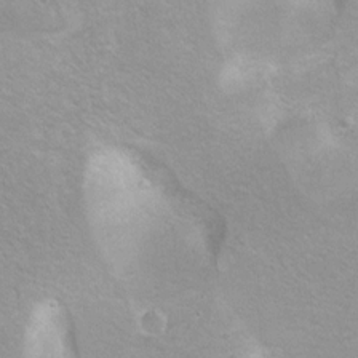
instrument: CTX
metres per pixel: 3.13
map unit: Hto
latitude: 7.8961
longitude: -30.8380
